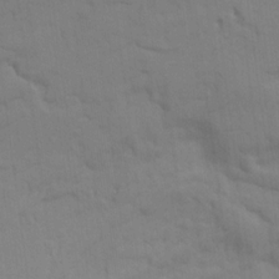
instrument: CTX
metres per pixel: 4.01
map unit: Ave
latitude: 17.1970
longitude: -129.0269
